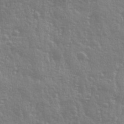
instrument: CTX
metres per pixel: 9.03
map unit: Ave
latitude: 12.6302
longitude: -103.5371
